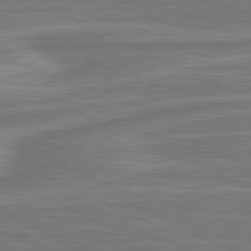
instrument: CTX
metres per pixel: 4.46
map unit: lApd
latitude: 81.1025
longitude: -175.3104
